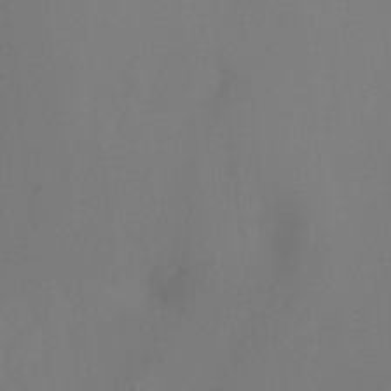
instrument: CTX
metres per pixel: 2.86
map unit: Nhu
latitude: -15.7100
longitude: -57.5560
